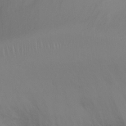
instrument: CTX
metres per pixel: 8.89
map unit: Ht
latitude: -6.1039
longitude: -26.1200
